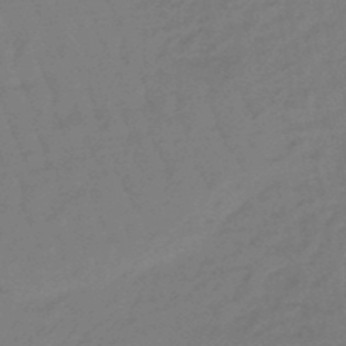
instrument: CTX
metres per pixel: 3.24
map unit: eHb
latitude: -47.0675
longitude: 82.3684
